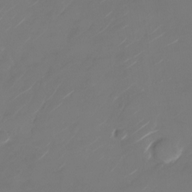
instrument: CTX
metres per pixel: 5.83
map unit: Nhu
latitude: -28.5007
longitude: -71.8205
